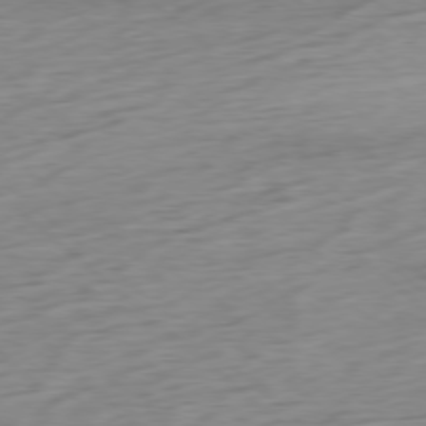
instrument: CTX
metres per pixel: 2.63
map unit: Ap
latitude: -78.5384
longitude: -71.1214
